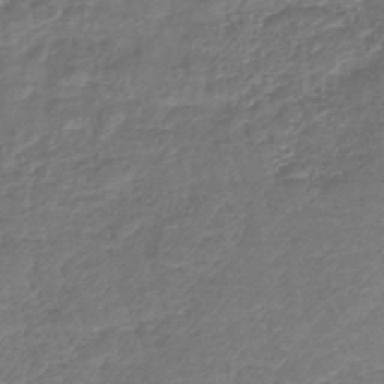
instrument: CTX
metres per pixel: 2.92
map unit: lHb
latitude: -42.8785
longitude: 79.0297
